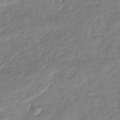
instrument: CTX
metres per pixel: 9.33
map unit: HNhu
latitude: -36.5762
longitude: 32.4818
